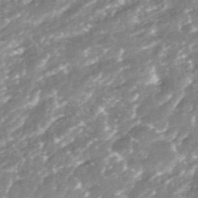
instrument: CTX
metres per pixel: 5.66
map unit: ANa
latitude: -41.4832
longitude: 103.8611
